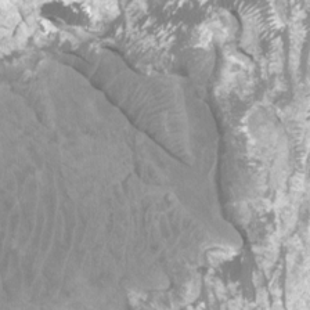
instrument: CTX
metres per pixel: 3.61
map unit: Htu
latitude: 2.8002
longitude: -20.0255
